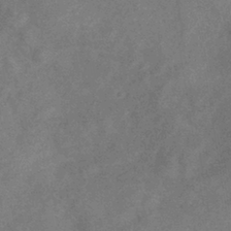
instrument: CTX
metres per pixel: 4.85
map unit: eHb
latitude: -38.6708
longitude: 77.0675
